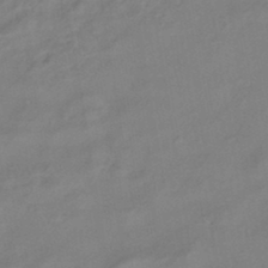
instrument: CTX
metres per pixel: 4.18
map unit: eHb
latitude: -43.4076
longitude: 84.9730
